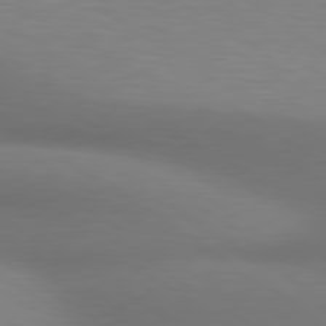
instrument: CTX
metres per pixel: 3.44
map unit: lApd
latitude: 80.3089
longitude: 121.5210
